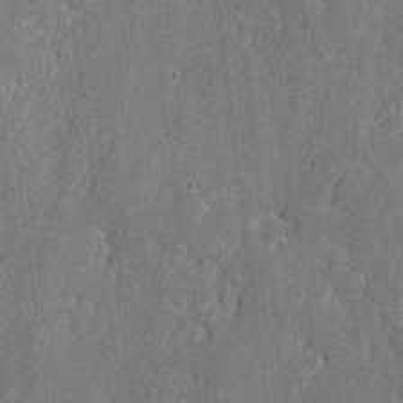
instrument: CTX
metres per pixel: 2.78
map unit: lAvf
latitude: -8.3873
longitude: -113.2726
